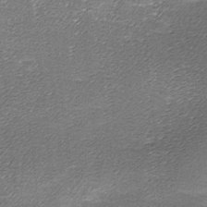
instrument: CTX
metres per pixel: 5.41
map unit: Ave
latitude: -7.4265
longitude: -123.1403
